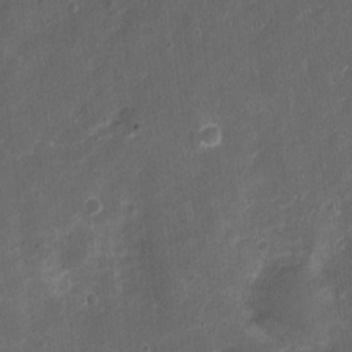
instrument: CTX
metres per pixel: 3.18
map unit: Nhu
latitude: 3.2726
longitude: -16.3845
